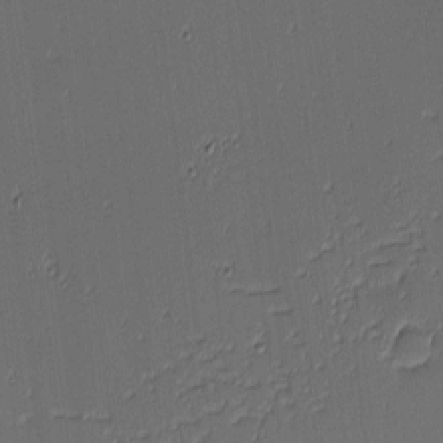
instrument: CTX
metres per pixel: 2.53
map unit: eHh
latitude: -3.8611
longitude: -82.9891
